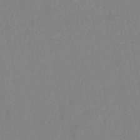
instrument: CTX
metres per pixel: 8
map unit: lHb
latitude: -42.0661
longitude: 68.0283
